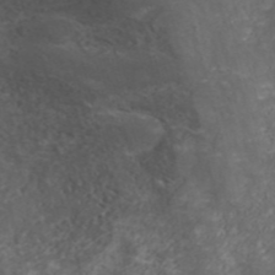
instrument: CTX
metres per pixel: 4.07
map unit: ANa
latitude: 41.9150
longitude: 34.4440
